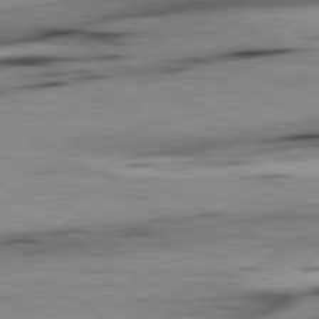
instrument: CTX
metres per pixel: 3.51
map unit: lApd
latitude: 80.4790
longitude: 162.7085
